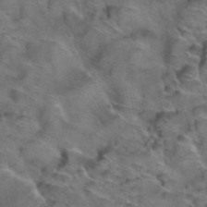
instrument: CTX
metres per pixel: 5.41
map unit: Hto
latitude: 39.0269
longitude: -43.9150
